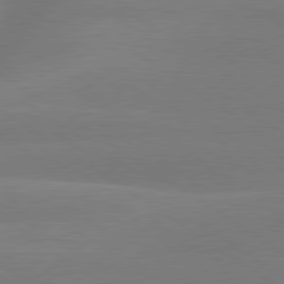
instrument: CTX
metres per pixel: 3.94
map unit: lApd
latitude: 79.8017
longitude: -142.3278
